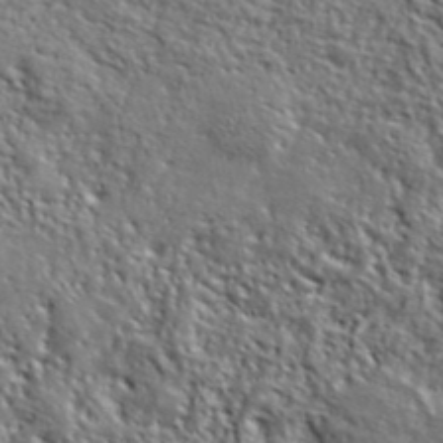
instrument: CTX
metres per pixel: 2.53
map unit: ANa
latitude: 40.8002
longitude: -86.8380
